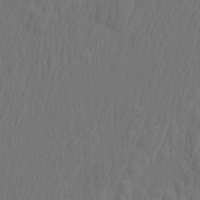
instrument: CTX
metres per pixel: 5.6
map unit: Htu
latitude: -3.9178
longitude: -73.1970
